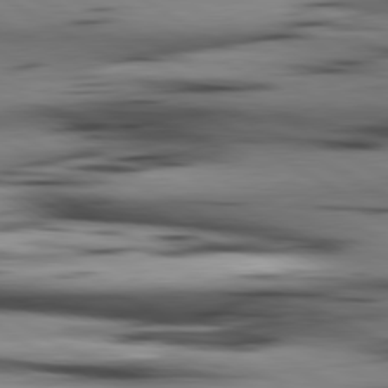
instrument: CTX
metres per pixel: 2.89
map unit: lApd
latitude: 80.1767
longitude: 160.4818
